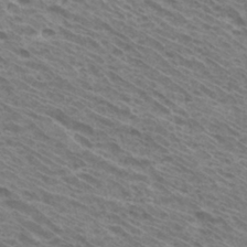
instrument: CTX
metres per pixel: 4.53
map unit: Hto
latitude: 32.7624
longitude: -40.9135
